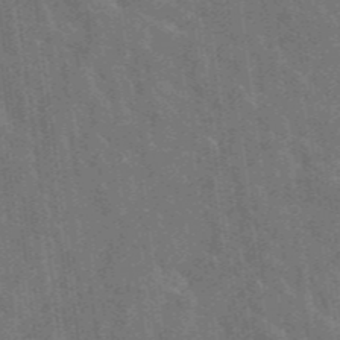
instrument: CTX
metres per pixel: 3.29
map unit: lHvf
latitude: 37.5938
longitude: -91.2915
